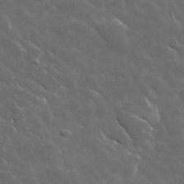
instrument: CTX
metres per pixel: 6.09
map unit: lHvf
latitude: 36.9703
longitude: -90.4034
